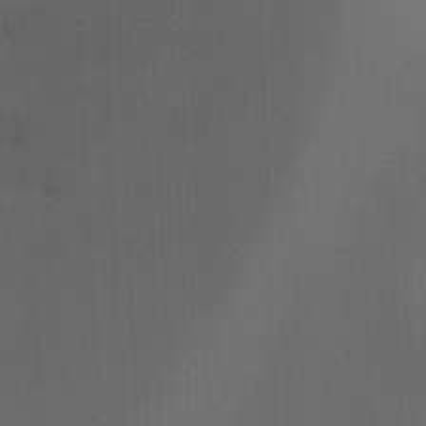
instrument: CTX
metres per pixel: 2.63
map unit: Nhu
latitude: -8.0472
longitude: -84.8002
